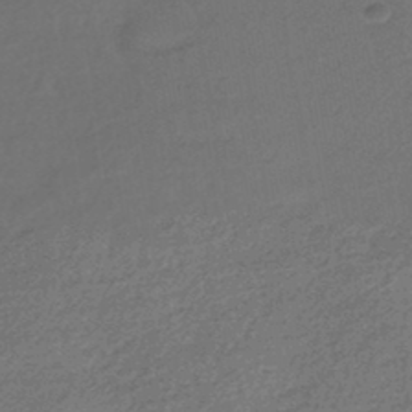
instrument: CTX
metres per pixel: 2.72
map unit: HNhu
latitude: -42.3684
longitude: 93.1809
